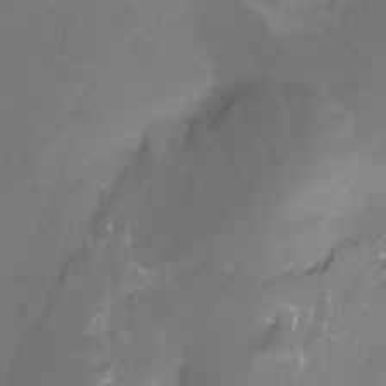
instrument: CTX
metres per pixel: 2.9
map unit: Ht
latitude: -13.4455
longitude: -44.1200
